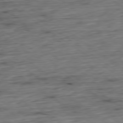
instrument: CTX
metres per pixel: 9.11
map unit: Hpe
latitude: -79.2942
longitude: 12.6519
